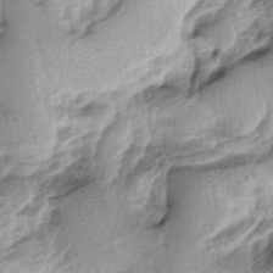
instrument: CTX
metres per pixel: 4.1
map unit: lAa
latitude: -4.5762
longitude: -125.0270
